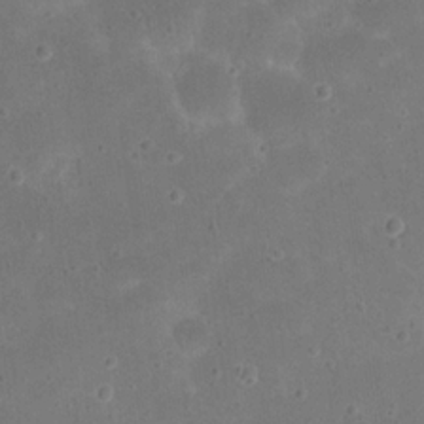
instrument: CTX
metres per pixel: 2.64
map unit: eHh
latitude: 20.7624
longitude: -65.0647
